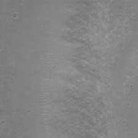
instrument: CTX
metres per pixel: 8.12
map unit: Nhu
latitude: 3.3481
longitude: -17.4615
